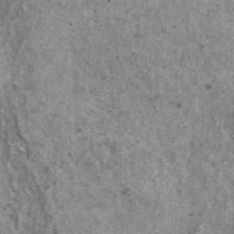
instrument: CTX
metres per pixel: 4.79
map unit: HNhu
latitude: 2.6679
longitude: 4.9730
